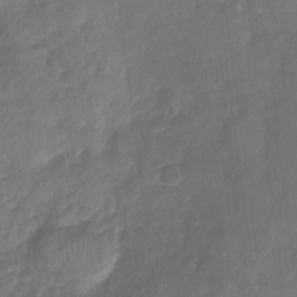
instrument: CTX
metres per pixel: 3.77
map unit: Nhu
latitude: -15.6155
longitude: -58.3656
